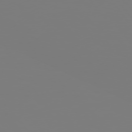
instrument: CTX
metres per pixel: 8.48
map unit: Hpe
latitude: 75.6316
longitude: -141.7638
